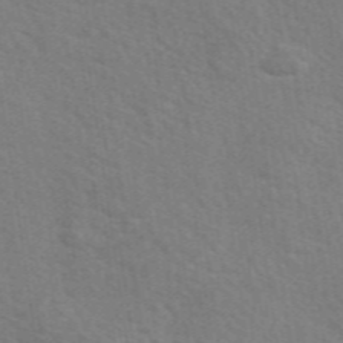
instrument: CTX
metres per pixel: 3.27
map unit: eAb
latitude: 50.6301
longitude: 112.6708
